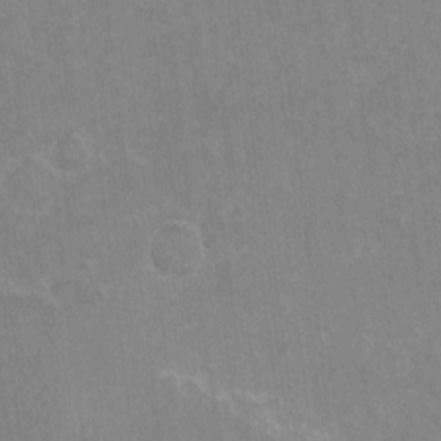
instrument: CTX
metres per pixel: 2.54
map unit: eHh
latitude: -10.5952
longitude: -65.2537
